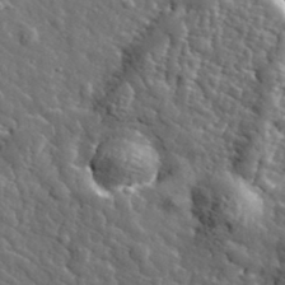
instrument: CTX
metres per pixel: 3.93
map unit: eHh
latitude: 35.7449
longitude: -80.5357
